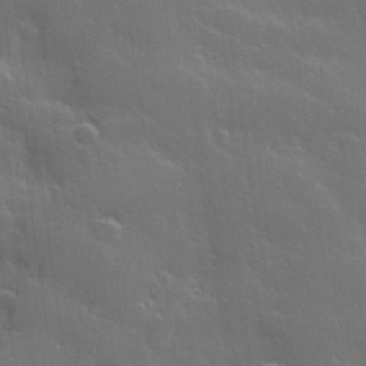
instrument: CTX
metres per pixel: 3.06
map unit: Hve
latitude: 27.8206
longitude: 144.8597
